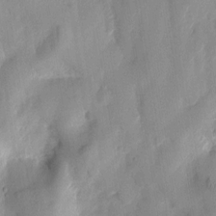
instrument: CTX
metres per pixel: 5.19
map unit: Htu
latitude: 1.8961
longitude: -178.8569
